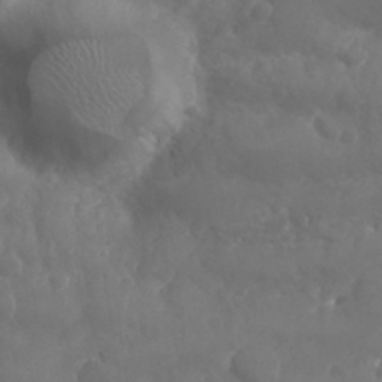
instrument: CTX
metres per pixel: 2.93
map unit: Nhu
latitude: 25.8205
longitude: -61.8772
